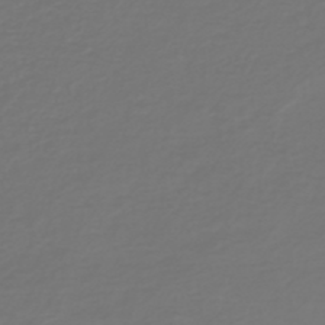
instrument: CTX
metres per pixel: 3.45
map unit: HNb
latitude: -47.0864
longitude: 54.7841
